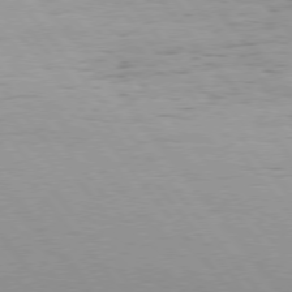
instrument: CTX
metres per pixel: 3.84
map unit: Hpe
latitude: 75.6316
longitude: -143.6316
